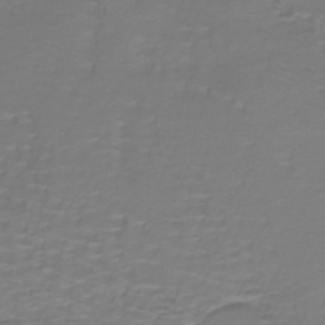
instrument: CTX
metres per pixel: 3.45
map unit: lHb
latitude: -42.1983
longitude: 57.1053
